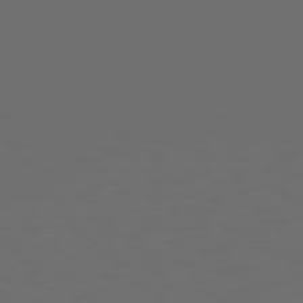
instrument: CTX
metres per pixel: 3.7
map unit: Hpe
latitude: 73.7450
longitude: -127.2915
